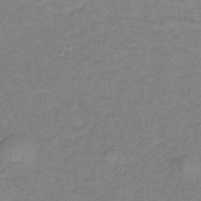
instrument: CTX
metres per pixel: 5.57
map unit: lHb
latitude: -32.9164
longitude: 64.9920
